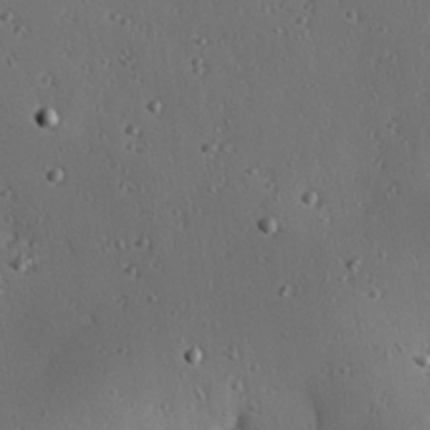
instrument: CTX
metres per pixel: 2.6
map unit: eHh
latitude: 23.2159
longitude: -91.3860
